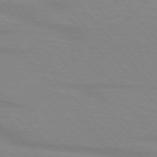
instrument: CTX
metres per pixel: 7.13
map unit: lApd
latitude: 76.0255
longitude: -84.2901
